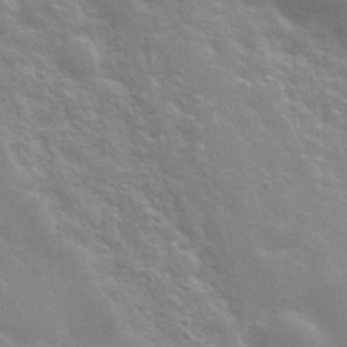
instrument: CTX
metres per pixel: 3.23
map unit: Nhu
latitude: 28.8947
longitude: -54.5357
